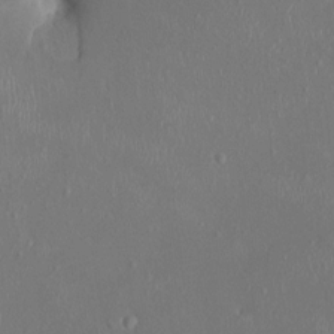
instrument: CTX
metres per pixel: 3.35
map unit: HNhu
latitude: 3.4615
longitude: -6.5168
